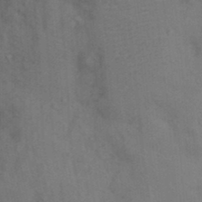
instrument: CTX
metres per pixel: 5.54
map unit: Nhu
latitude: 7.8205
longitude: -24.3467
